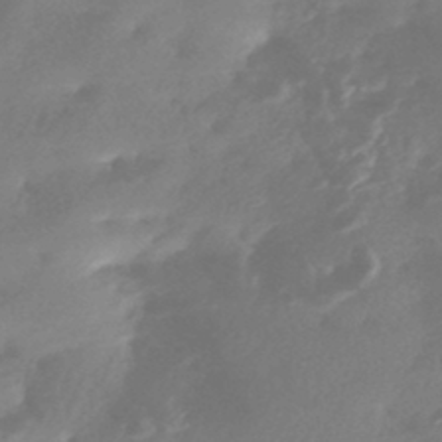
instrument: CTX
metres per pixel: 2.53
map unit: HNhu
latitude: -42.9163
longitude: 91.1809
